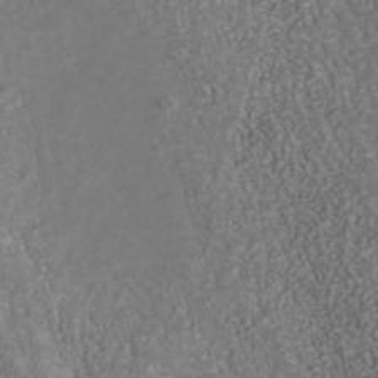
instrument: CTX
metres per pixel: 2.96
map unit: Nhu
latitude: -40.7841
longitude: -85.4049
